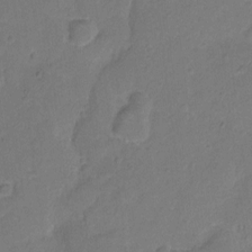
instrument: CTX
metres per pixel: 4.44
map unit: Hto
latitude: 4.8002
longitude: -61.3104
